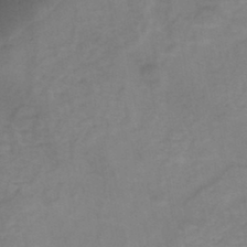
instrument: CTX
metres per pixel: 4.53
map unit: eHh
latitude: -45.2943
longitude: -29.9150
